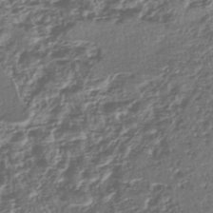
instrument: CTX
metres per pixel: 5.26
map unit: lHb
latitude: -43.8422
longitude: 76.3117
